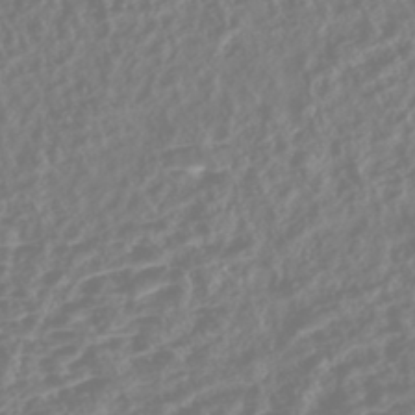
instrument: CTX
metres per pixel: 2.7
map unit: Nhe
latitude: -46.6896
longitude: 152.0661
